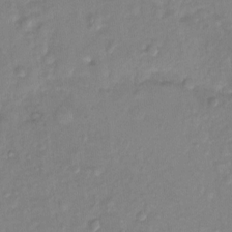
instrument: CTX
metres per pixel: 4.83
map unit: Ht
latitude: -13.8989
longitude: -58.3845
